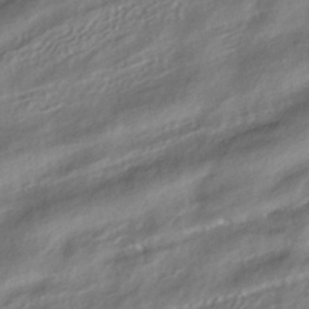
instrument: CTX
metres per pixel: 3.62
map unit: HNhu
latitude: -41.3321
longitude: 107.2943
